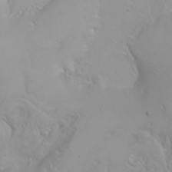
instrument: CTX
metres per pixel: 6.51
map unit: Nhu
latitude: -4.4440
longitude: -85.4427
